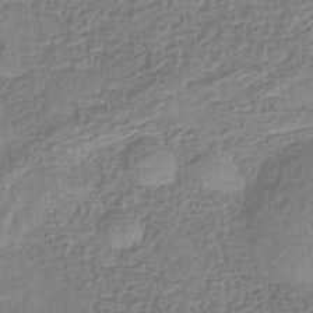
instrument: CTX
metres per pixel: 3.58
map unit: eHb
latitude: -35.1998
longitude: 79.7288
